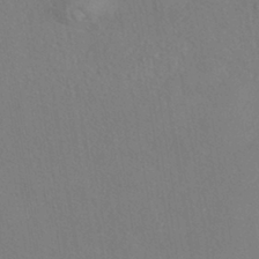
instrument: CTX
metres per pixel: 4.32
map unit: eHh
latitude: -41.6533
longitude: 122.1984
